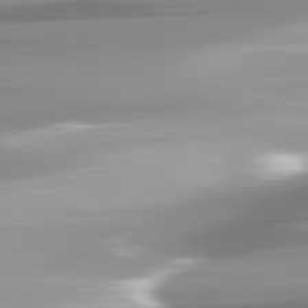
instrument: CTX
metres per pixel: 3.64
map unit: lApd
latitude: 82.1955
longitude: -139.3293
